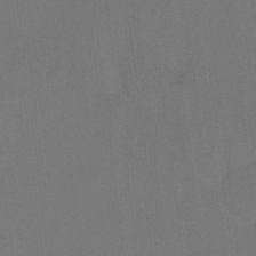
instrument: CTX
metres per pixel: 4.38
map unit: Ht
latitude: -7.5777
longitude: -35.6316
